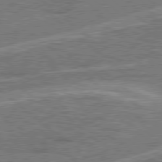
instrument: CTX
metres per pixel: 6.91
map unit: Hpe
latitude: 78.3279
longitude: -157.9717
